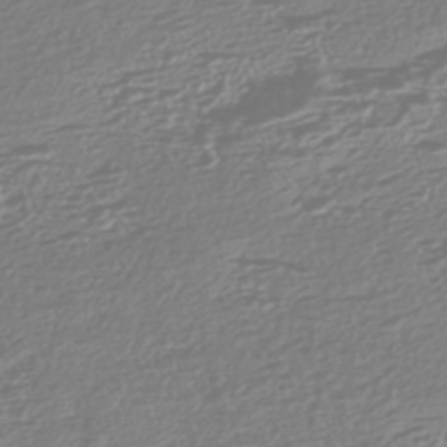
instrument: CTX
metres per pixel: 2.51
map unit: HNhu
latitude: -44.2928
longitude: 100.5951
